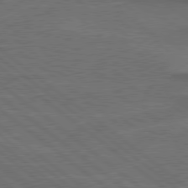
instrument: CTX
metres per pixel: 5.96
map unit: lApd
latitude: 79.2537
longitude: -123.6883
